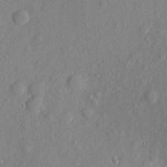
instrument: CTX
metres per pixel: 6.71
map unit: eHh
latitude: 5.8394
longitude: -73.4805
